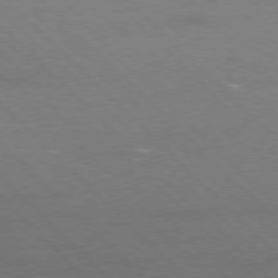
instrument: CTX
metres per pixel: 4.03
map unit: Ap
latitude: -77.5966
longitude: -69.2915
